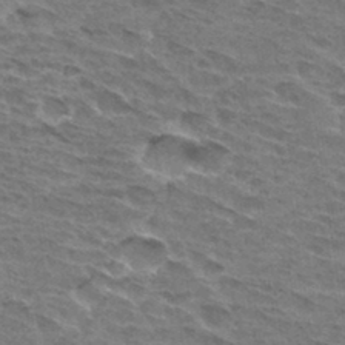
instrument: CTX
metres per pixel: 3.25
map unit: Hto
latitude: 32.5357
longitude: -45.1214
